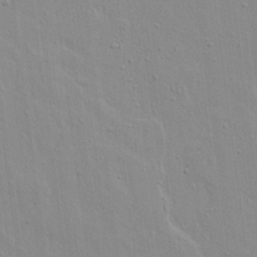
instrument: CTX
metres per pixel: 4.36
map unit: lAvf
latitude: 16.2334
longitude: -128.3278
